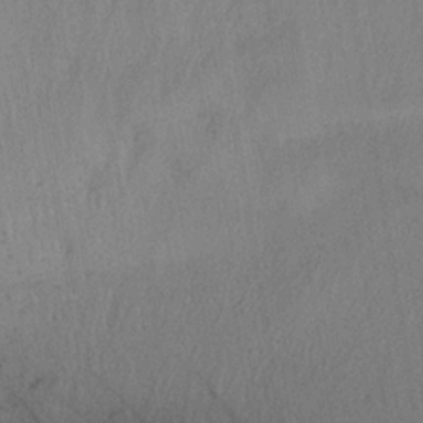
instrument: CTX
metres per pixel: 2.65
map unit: lHb
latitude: -34.9731
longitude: 66.8030
